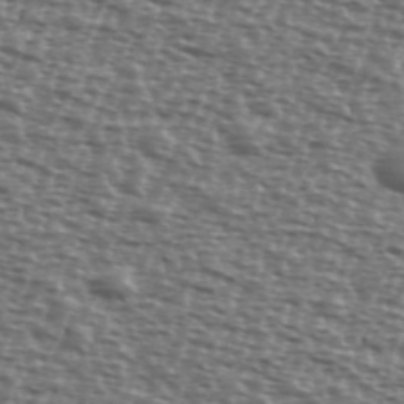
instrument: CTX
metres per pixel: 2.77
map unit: Ave
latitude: 39.5560
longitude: -112.1956
